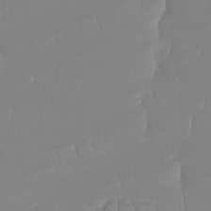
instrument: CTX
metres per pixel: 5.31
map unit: Ht
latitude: -14.4062
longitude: -51.3481
